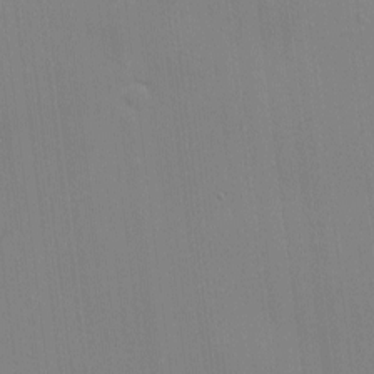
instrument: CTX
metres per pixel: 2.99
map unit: eHh
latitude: -2.4817
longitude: -79.9150
